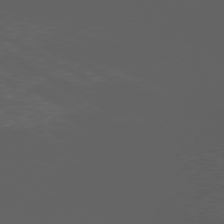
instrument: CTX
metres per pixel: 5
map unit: Ap
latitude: -77.5021
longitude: -75.5938
